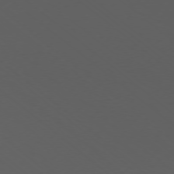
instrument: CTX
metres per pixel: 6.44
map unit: Ap
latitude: -78.0283
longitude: -66.9891
